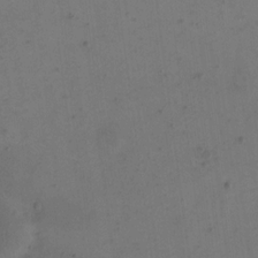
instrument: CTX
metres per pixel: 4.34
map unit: eHh
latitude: 15.8206
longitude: -67.8961
